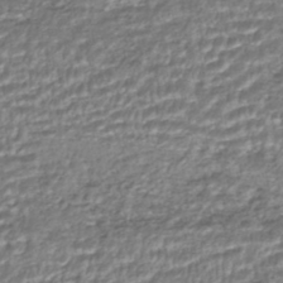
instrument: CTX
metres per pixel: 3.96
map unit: HNhu
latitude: -44.2173
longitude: 104.6896
